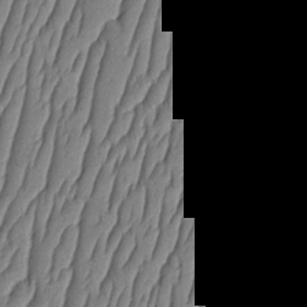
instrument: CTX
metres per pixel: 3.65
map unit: HNhu
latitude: -3.6154
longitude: 14.0283
